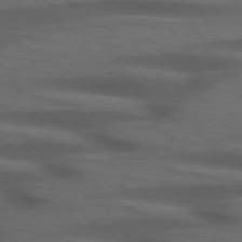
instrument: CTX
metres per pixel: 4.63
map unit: lApd
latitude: 74.3278
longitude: -75.1025
